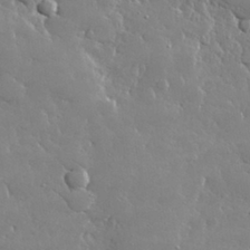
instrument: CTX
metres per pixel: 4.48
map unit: lHvf
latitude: 32.3278
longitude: -92.8758
